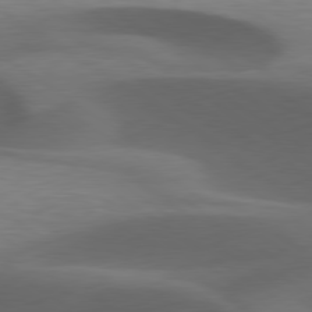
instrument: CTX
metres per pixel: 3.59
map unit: lApd
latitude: 79.3860
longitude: -49.8394
